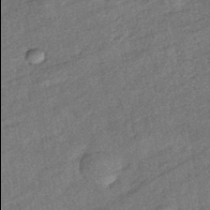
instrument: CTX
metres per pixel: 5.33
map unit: eHb
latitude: -39.7289
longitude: 78.0094
